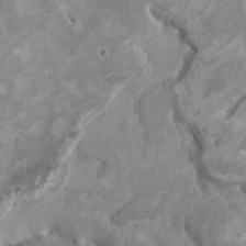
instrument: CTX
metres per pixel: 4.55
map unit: HNhu
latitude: 3.5560
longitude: -3.3670
